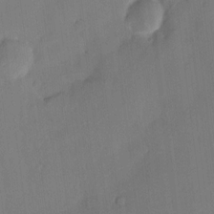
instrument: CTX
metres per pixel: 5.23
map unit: HNhu
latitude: 7.8205
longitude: 3.4643
